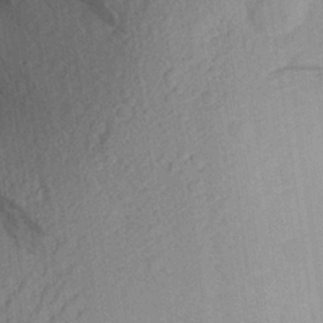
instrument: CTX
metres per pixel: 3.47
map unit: Aa
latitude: 27.0836
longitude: -145.4426
